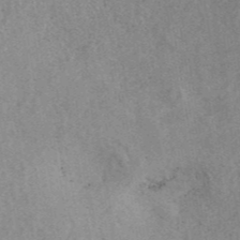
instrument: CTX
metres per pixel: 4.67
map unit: ANa
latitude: 43.3293
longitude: 26.8030
